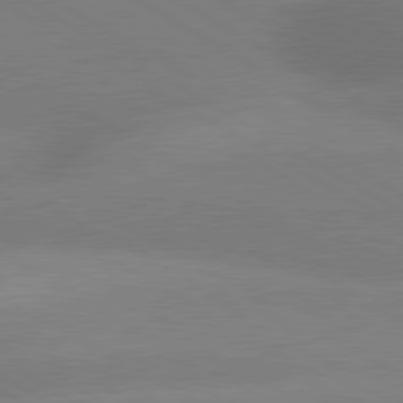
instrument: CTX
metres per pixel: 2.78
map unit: lApd
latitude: 80.0444
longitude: -150.0822
